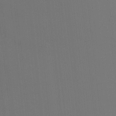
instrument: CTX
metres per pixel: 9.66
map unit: Nhu
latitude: -11.2187
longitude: -75.4049
